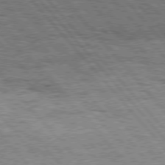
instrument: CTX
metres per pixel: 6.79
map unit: Hpe
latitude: 76.5734
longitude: -150.2333
